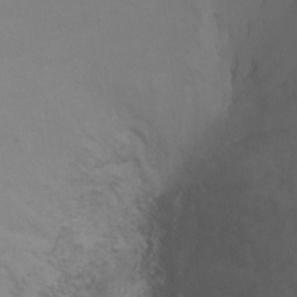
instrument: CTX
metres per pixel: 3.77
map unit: Ht
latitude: 0.3845
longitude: -35.8961
